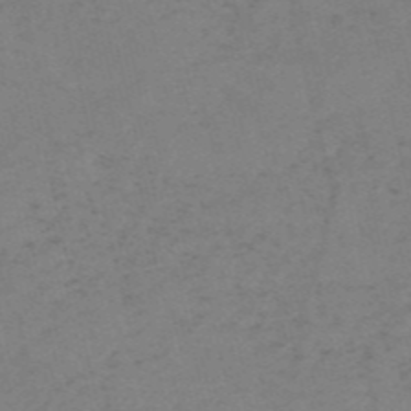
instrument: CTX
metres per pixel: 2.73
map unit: HNb
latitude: -55.2754
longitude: -42.0633
